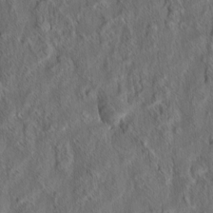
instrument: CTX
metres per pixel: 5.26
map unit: eHh
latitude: 6.6490
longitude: -76.4412
